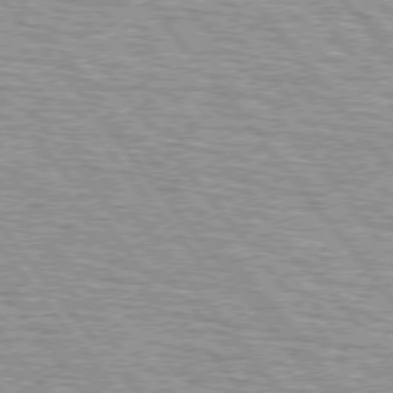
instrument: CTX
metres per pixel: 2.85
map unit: lApd
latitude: 75.2159
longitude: -76.3278
